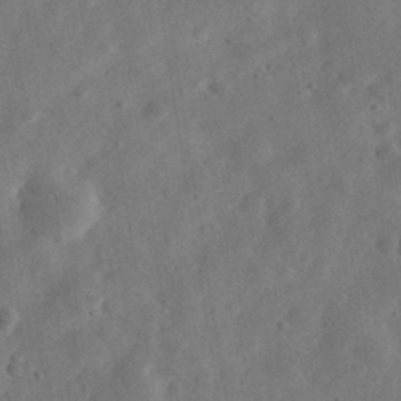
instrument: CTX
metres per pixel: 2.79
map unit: eHh
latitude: 33.2348
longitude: -76.1389
